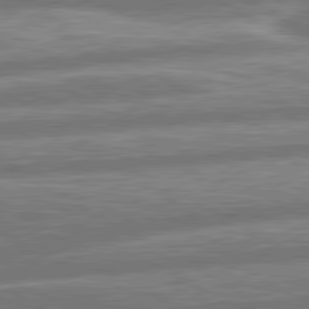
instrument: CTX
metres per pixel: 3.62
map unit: lApd
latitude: 80.8002
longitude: -165.8205
